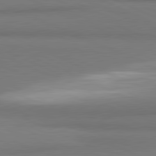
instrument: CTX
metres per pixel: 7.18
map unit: lApd
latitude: 81.4615
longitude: 163.5588
